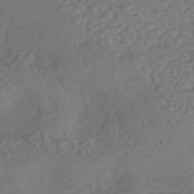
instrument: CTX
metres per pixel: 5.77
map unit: eHh
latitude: -43.1431
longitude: 120.6896
